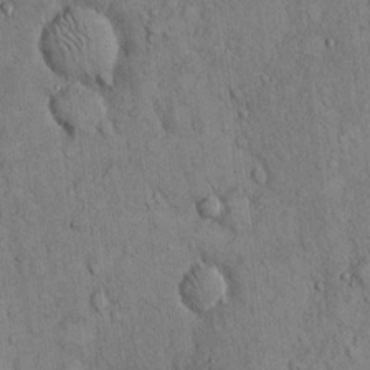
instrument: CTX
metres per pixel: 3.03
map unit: Hto
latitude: 12.8191
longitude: -58.7624
